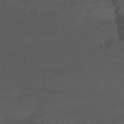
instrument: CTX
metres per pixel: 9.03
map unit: Ht
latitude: -11.5021
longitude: -39.1403
